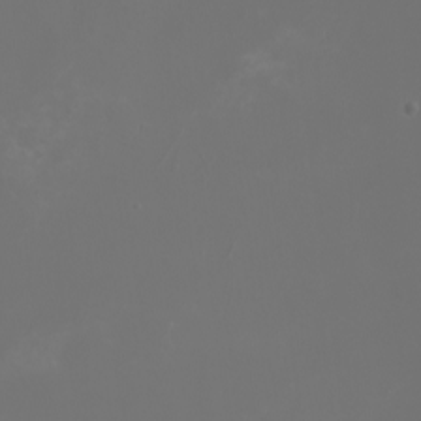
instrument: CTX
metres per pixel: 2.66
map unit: Nhu
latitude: -7.8800
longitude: -85.4238
